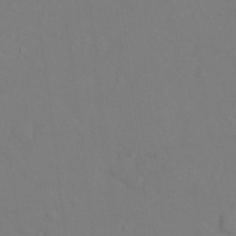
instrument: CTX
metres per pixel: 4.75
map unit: Hto
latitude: -6.5573
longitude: -35.3859
